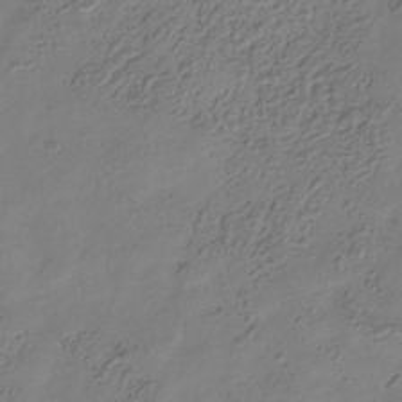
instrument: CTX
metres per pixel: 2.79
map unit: Hve
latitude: -34.9731
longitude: 89.3698
